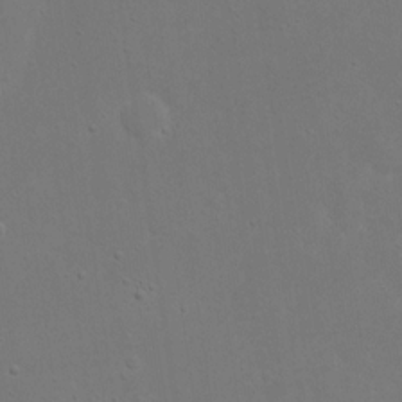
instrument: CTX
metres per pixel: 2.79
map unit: eHh
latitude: 17.8772
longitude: -71.6127
